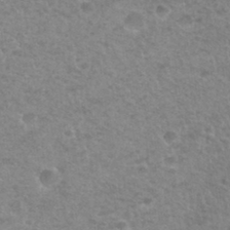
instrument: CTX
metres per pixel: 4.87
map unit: Hto
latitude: 32.6868
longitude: -50.1577
